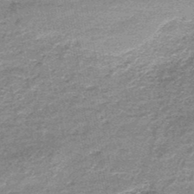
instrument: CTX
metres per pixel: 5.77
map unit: HNb
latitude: -48.0661
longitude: -39.0458
